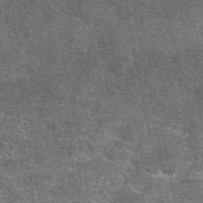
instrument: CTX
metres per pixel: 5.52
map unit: eAb
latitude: 48.0822
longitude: 105.8989
